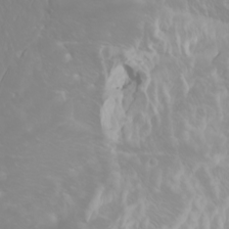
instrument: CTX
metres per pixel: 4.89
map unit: Htu
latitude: -0.5007
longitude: -75.9717
